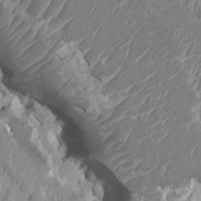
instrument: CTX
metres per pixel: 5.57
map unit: HNhu
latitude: 3.7638
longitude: -3.1592
